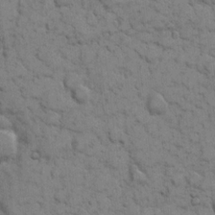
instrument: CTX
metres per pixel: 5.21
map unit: eHh
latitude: 8.2901
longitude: -65.1025
